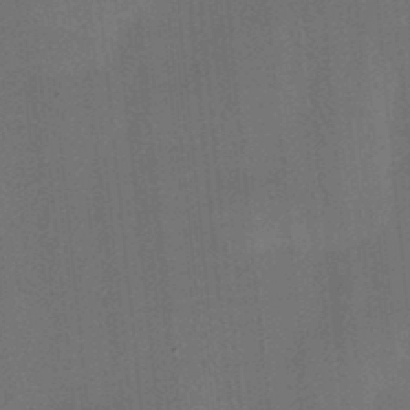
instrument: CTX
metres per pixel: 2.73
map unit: HNhu
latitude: 12.5357
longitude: 10.9920
